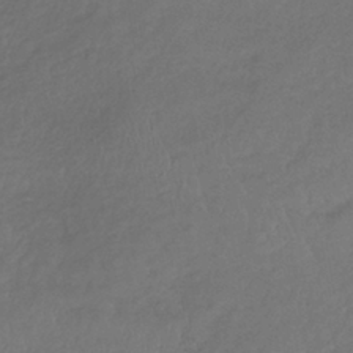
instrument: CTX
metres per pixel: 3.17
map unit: lHb
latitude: -39.4832
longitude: 70.7274
